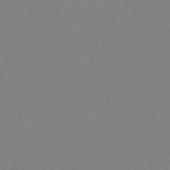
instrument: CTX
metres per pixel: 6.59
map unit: eHh
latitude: -55.1431
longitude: -89.1404
